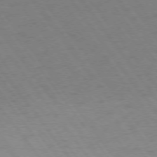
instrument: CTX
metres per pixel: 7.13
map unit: Ap
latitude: -75.8234
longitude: -65.2726
